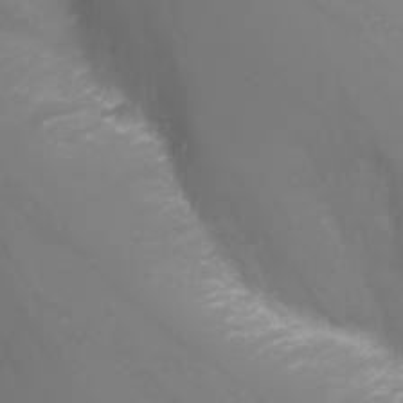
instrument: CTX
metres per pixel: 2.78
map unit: Nhu
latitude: -1.7100
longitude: -75.7261
